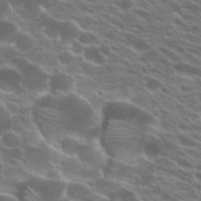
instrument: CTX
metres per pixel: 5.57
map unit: Hto
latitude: 23.2348
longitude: -37.6505
